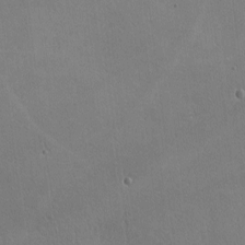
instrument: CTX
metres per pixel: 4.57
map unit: lHvf
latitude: -9.1620
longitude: -100.6680
